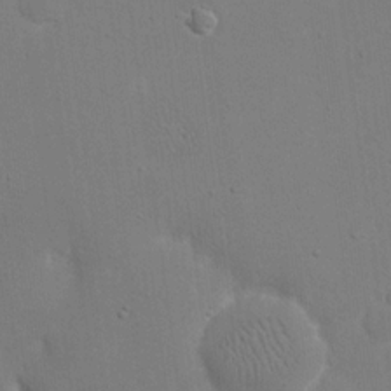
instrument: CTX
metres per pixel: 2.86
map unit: eHh
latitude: 19.0836
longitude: -69.5560
